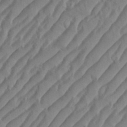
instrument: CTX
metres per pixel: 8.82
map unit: eHh
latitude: 36.5546
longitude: -137.9717
